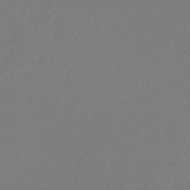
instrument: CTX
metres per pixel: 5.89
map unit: eHb
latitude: -29.8611
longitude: 67.8044
